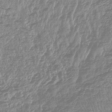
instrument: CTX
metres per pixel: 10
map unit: lHb
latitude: -44.9731
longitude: 78.3495
